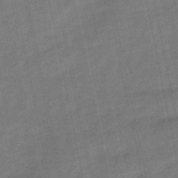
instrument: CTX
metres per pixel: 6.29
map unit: lHb
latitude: -49.3510
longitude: 78.4062
